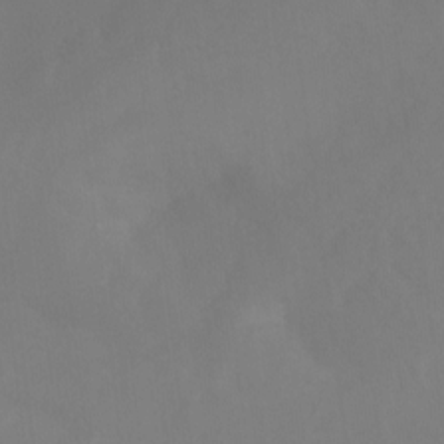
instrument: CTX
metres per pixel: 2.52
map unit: Ht
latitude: -9.8800
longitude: -39.7827
